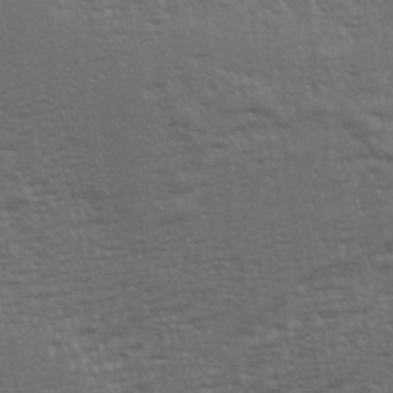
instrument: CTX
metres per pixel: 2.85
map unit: eHh
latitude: 35.8583
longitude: -133.4049
